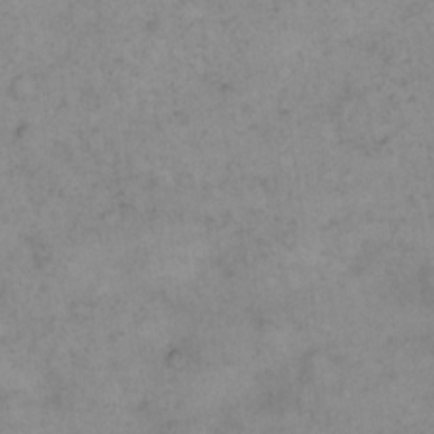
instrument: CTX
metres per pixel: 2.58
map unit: eHh
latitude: 15.1593
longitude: -65.8961
